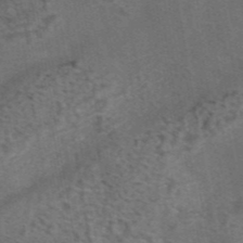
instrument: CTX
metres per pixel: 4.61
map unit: eAb
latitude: 43.2348
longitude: 107.0865
